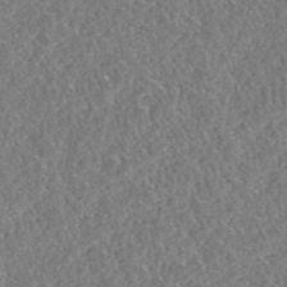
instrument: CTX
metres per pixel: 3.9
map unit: HNhu
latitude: -48.4818
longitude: 30.1417
